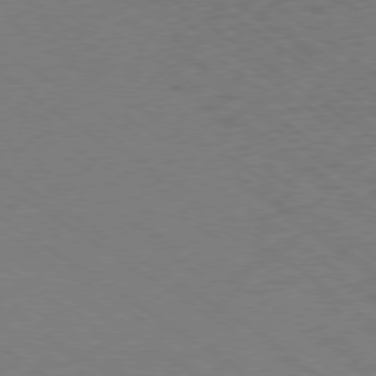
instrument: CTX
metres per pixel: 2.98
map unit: Ap
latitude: -79.3509
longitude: -52.8002
